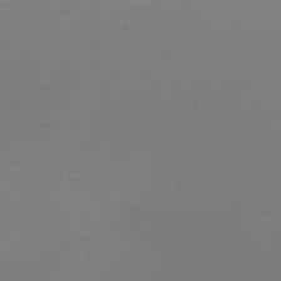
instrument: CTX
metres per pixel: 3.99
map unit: HNb
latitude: -46.2928
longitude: -42.1578
